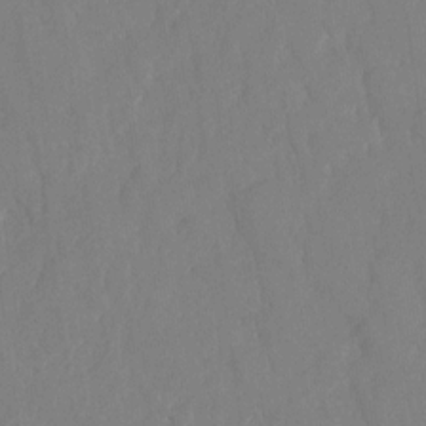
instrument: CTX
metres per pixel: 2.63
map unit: HNhu
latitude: -24.0661
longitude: 49.5588
